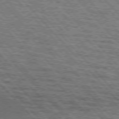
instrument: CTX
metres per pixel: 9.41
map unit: lApd
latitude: 75.7639
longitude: -83.4426
